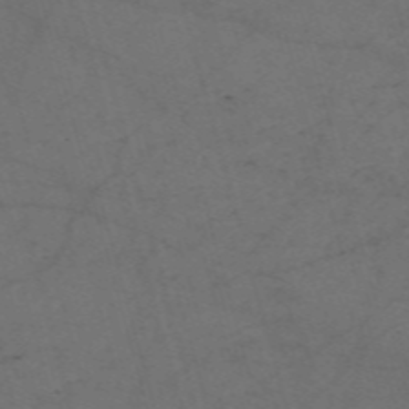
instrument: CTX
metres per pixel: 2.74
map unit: Nve
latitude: -59.0486
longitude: 51.6155
